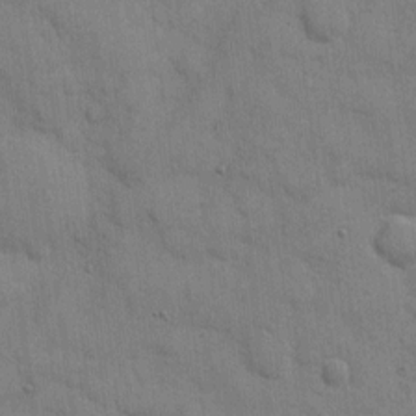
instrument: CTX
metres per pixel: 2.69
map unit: eHh
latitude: 10.4979
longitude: -67.2725
